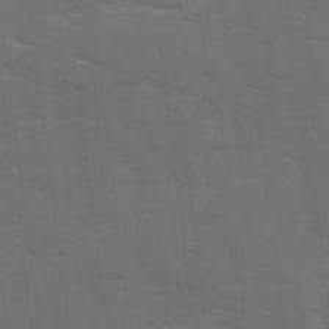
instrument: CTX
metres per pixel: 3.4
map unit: Ave
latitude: 18.2900
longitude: -130.4790
